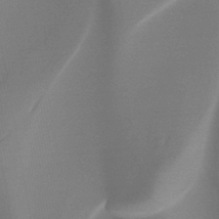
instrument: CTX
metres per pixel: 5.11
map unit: HNb
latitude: -44.4818
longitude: -44.6868
